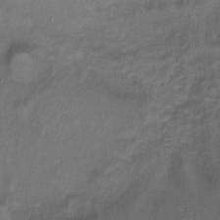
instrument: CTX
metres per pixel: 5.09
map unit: Hto
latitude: 6.3467
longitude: -37.9717
